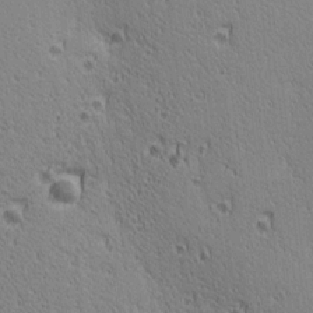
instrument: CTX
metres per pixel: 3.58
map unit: lAa
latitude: 12.8947
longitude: -107.7639
